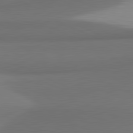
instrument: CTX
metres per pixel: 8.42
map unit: lApd
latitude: 81.4993
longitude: 171.4832
